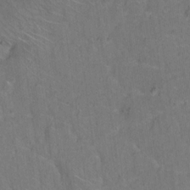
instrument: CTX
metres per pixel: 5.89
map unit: Hto
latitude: 15.8395
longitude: -36.6491
